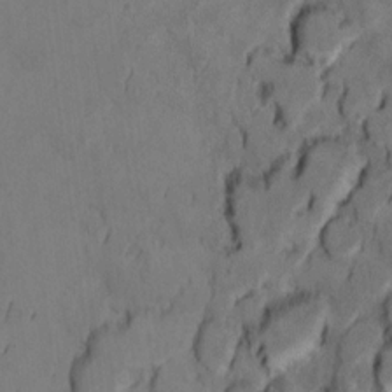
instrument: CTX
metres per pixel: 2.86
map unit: Ht
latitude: 10.6680
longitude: -32.2145
